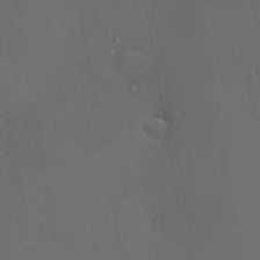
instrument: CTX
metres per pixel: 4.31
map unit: Nve
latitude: -7.7288
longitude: 174.1605
